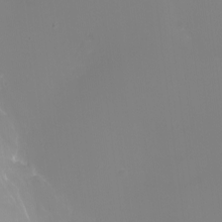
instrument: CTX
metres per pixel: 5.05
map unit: Nhu
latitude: -8.0094
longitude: -84.5357
